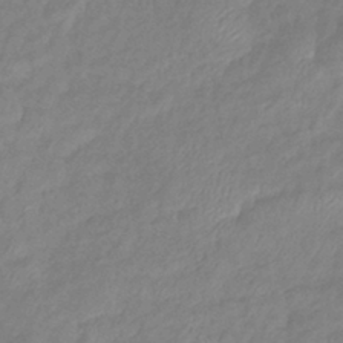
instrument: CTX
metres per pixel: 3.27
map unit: eHb
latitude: -41.1620
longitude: 81.4266
